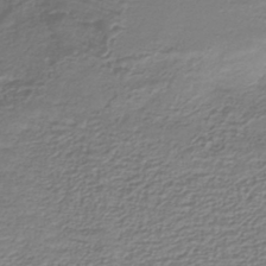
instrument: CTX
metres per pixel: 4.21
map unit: lHb
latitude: -41.6155
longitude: 52.2361
